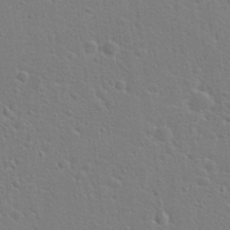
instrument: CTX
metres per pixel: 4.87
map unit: Hto
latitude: 22.4601
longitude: -47.5183
